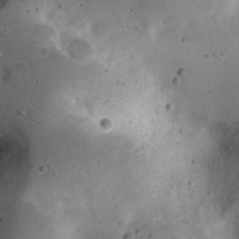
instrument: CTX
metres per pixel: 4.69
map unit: eHh
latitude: 22.7057
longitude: -70.2522
